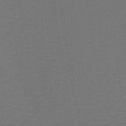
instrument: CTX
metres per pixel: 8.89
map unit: lHb
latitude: -45.8800
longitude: 71.8234
